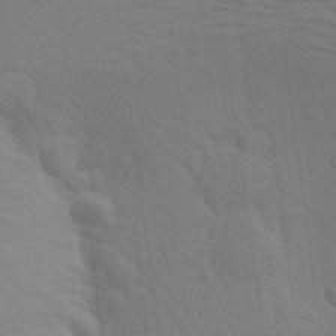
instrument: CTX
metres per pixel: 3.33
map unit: Aa
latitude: 23.5749
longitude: -145.3670
